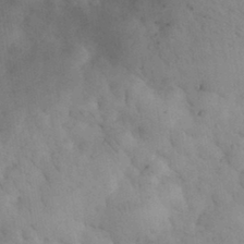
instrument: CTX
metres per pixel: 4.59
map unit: eHh
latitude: 32.1956
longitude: -68.7246
